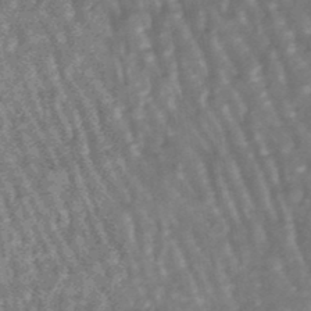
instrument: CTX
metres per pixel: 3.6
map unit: lHb
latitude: -47.6344
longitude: 78.7274
